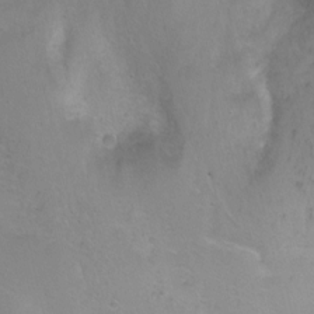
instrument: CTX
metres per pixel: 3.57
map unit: Ht
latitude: 0.6490
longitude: -45.8772
